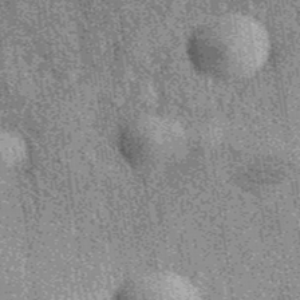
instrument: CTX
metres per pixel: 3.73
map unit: eAb
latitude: 39.0080
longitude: 107.4454
